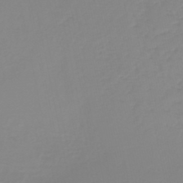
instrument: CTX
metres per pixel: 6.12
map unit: lHb
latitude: -45.0675
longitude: 56.0283
